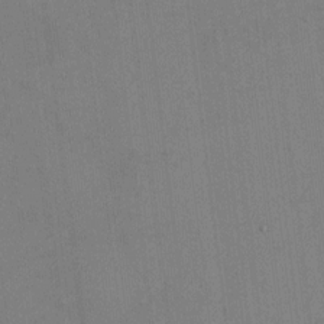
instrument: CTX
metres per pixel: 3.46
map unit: HNhu
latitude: -0.9164
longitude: -7.6505
